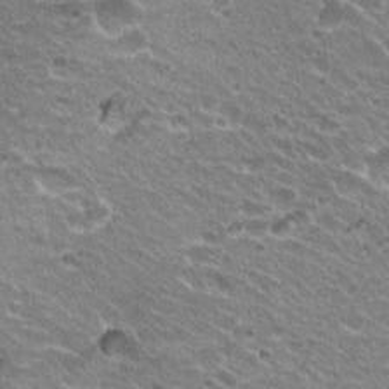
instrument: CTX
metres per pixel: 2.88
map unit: Hto
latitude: 20.8380
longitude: -32.9892
